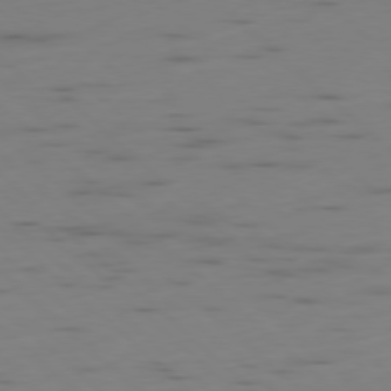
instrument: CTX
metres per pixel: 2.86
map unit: Ap
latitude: -78.6518
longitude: -62.0255
